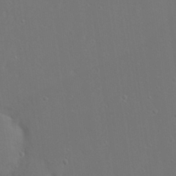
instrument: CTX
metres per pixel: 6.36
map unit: Nhu
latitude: 17.6883
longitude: -30.1389
